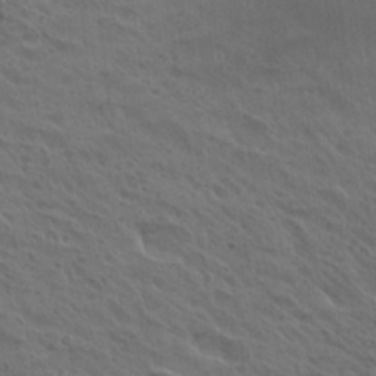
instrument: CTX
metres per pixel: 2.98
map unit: Hto
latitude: 27.5560
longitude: -35.0269
